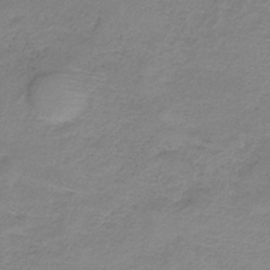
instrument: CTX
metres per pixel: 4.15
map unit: HNb
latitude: -33.7667
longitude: 57.6344
